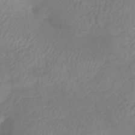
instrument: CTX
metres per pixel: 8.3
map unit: lHb
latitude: -41.0108
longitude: 77.0297
